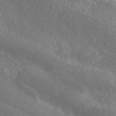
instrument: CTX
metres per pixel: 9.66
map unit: ANa
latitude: 45.5182
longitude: 27.6910
